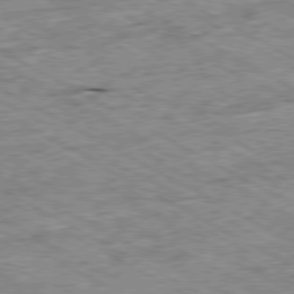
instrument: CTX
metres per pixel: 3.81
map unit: Ap
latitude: -80.2740
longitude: -85.1970
